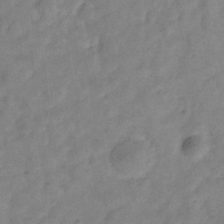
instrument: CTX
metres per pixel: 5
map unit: Hve
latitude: -33.4644
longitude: 89.6344
